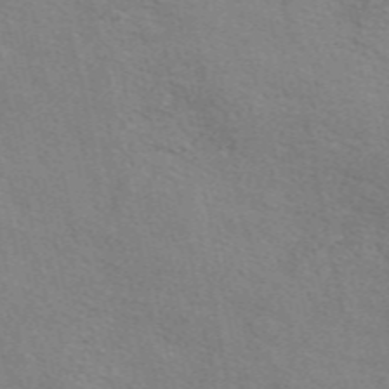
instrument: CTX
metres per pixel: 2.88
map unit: eAb
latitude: 50.9324
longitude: 116.7274
